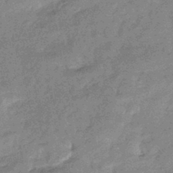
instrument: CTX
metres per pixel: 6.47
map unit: eHb
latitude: -44.1795
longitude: 88.5385
